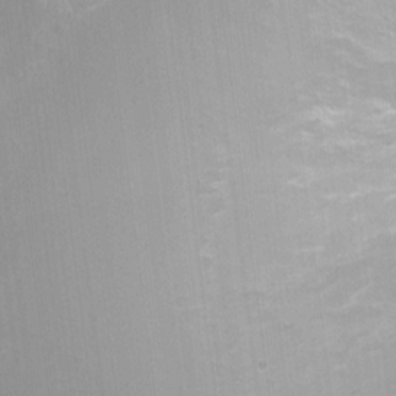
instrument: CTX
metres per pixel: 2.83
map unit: Ht
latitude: -1.1432
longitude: -20.5735
